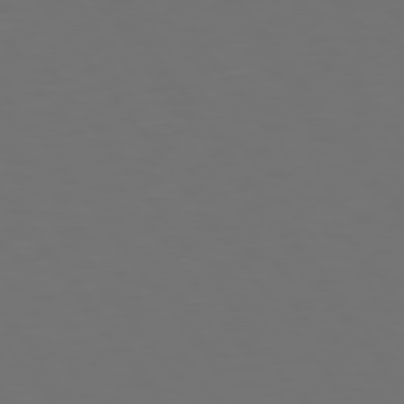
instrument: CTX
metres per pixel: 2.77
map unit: Hpe
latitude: 74.9703
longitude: -124.6868
